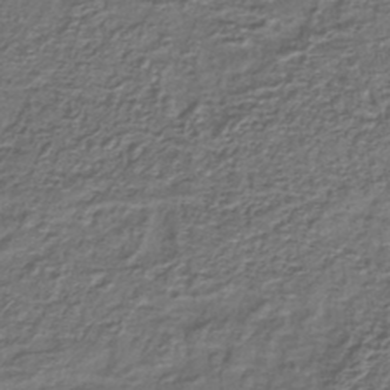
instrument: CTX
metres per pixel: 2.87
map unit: lHb
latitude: -39.9745
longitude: 61.2565
